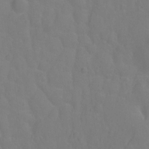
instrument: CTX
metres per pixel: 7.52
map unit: Hto
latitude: -1.8612
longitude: -34.6112
